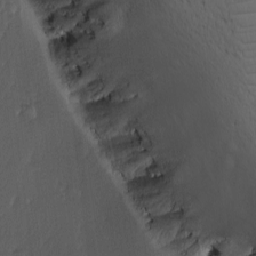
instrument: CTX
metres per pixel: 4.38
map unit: Ave
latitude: -11.1431
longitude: -121.3293
